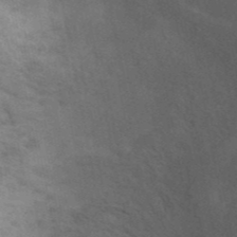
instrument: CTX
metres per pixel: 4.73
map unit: ANa
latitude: 43.2537
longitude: 16.7841
